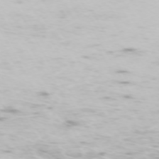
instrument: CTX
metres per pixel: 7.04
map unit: Hpe
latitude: -73.7855
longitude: 3.7855
